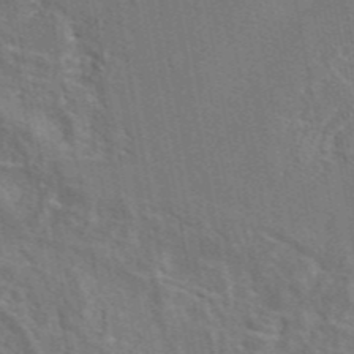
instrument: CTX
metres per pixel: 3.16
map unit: eAb
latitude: 45.6316
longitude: 109.8800
